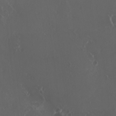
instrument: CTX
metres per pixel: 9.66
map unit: HNhu
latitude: 2.1578
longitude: 6.9730
